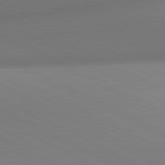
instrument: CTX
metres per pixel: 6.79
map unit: lApd
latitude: 81.0836
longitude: 134.6518
